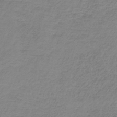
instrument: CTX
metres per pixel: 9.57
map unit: HNb
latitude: -34.3873
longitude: 56.3684
